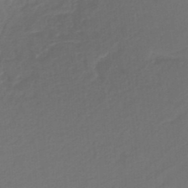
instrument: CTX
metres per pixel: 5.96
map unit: HNb
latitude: -37.6532
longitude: 56.0661
